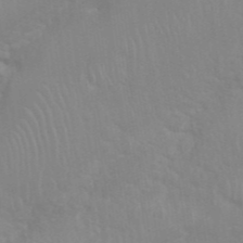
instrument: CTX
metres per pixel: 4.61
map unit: Nhu
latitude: 26.5546
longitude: -61.5182
